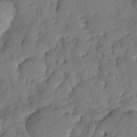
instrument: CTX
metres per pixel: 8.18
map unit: HNhu
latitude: -25.0486
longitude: 49.4455
